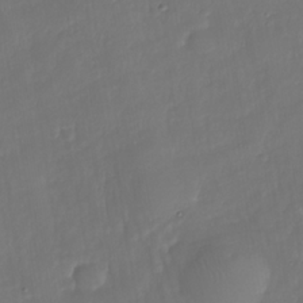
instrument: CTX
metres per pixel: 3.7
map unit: Nhe
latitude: -35.7855
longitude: -90.3467
